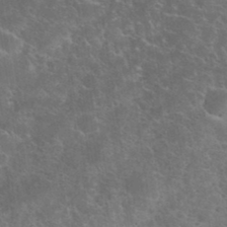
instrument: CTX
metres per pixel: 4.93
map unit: eHh
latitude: 36.9325
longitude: -67.1214
